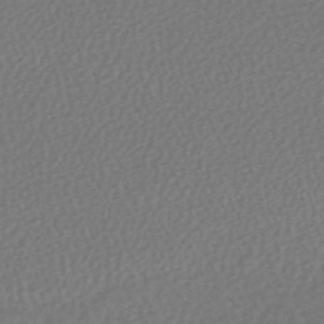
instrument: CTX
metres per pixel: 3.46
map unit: HNhu
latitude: -49.0865
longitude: 101.9556
